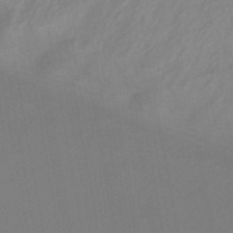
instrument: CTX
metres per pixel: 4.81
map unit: HNb
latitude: -46.1983
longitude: -40.6490
